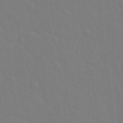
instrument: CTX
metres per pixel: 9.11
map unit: Hto
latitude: -3.2753
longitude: -35.0647
